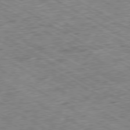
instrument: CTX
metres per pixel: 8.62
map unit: Ap
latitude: -80.1795
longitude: -85.6505
